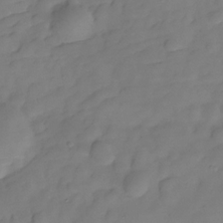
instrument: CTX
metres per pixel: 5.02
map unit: Hve
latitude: -29.4266
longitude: 92.0661
